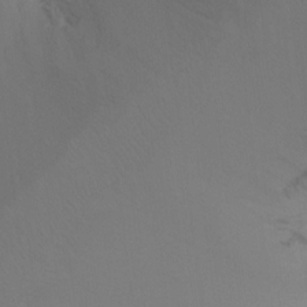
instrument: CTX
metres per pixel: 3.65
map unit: Ht
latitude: -15.9178
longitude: -42.5357
